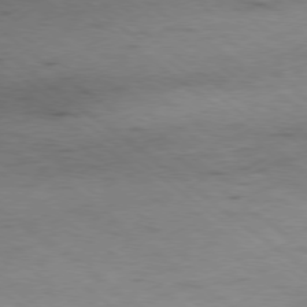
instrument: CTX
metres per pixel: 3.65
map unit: Hpe
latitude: -78.9352
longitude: 10.6141
